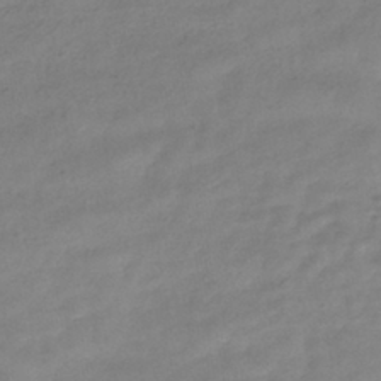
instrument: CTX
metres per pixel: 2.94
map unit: HNhu
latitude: -40.3684
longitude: 96.9542
